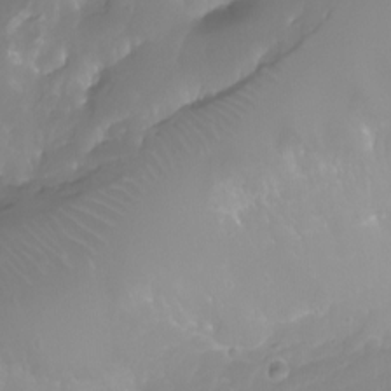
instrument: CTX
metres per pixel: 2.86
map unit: Nhu
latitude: -8.8597
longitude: -71.1403
